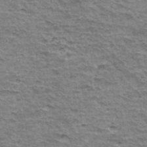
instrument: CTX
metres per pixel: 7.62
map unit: Hto
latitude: 35.7260
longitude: -43.2537
